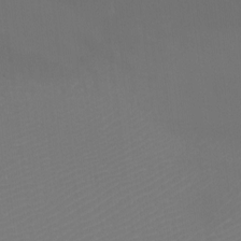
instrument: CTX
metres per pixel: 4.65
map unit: Nhu
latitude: -5.4454
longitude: -93.6694
